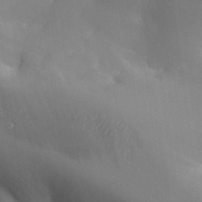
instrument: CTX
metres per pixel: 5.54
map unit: Aa
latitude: 27.4993
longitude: -129.3670
